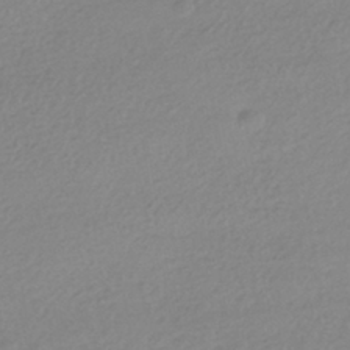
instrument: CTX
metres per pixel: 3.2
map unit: HNhu
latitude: -42.0472
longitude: 97.2376
